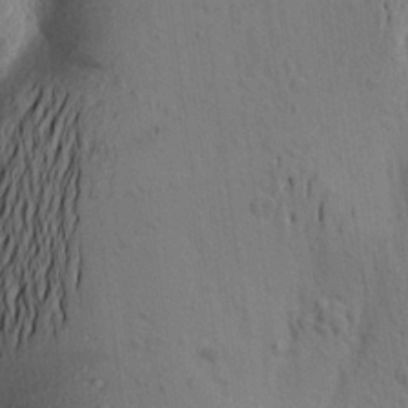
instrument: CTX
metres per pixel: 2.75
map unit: Aa
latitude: 22.2333
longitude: -149.4049
